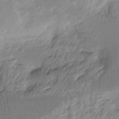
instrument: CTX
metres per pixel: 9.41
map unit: Hto
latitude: -13.0864
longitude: -40.7246
